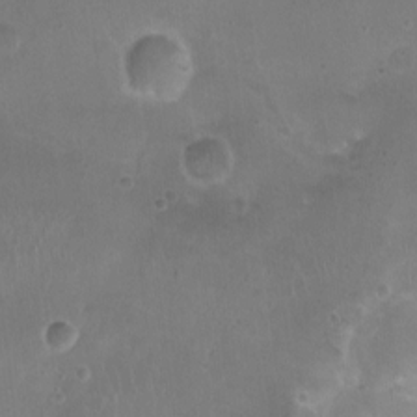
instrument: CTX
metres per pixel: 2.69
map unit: Nhu
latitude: 3.3104
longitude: -15.6505
